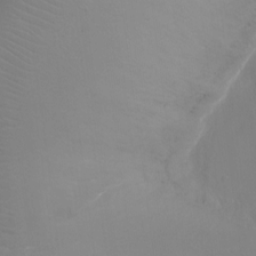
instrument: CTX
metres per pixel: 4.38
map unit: Ht
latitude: -16.2362
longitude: -41.2725
